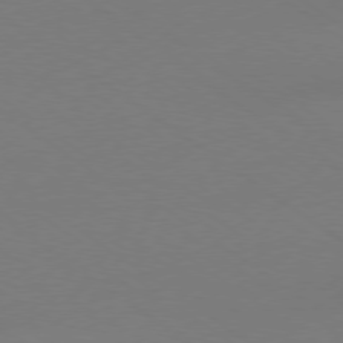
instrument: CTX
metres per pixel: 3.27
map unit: Ap
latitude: -79.1998
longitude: -97.9339
